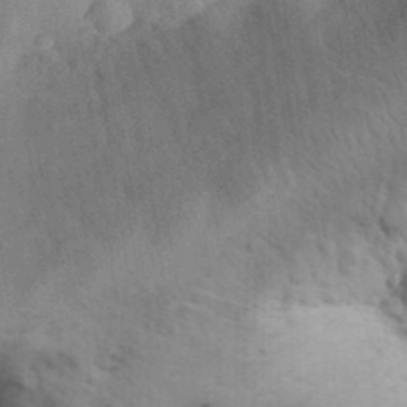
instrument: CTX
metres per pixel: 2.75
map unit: Aa
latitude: 31.5371
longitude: -146.4979
